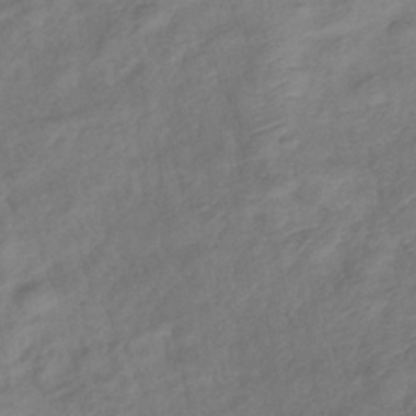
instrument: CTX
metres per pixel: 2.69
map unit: eHb
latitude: -38.0850
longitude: 75.8801
